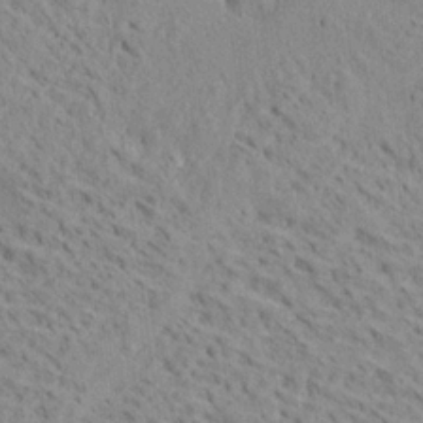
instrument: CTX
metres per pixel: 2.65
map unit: Ave
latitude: 18.7435
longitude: -140.3467
